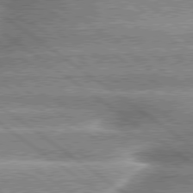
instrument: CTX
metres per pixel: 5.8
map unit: lApd
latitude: 79.4427
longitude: -135.3859
